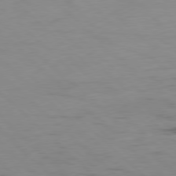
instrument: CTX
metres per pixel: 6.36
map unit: Hpe
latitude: -79.3131
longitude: 8.8408
